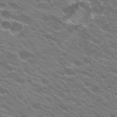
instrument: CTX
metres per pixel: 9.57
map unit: Hto
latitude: 24.4978
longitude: -37.1970
